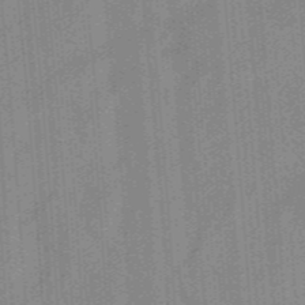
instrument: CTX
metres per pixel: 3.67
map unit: ANa
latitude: -38.0472
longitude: 95.2187
